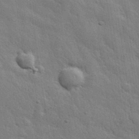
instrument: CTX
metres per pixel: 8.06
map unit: eHh
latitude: 31.3860
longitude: -78.8191
